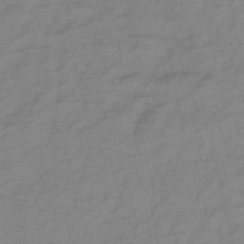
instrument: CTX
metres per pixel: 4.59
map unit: lHb
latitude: -41.3887
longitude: 76.4251
